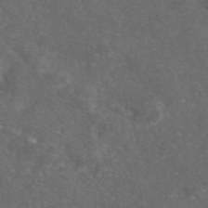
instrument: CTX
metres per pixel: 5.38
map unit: eAb
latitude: 46.6491
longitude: 112.1606
